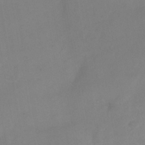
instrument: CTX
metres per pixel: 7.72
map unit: Nhu
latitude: -26.0661
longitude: -70.0633
